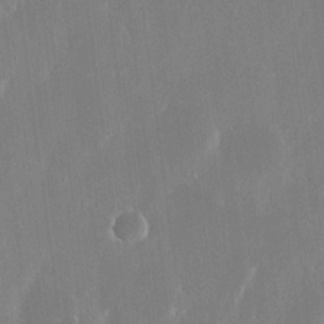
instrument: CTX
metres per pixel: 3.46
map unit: eHh
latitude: 14.9514
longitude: -71.0647
